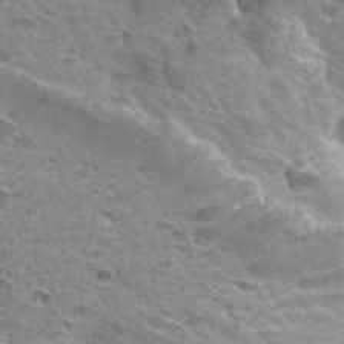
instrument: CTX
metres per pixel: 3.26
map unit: Hto
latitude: 33.8961
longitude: -40.3278
